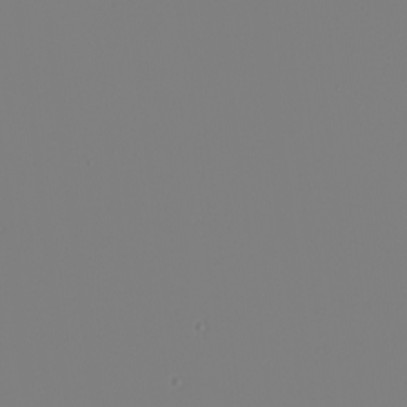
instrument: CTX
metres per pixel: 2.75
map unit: Nhu
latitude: -6.1605
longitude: -95.4238
